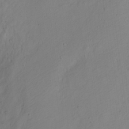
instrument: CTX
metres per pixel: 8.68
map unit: Nve
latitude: -23.8234
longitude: 106.9542
